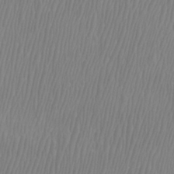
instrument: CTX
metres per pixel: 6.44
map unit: Htu
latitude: -8.7463
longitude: -75.1970
